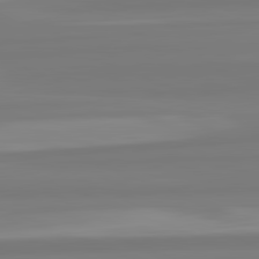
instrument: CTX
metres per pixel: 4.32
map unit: lApd
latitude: 82.5545
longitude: 175.6910
